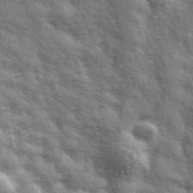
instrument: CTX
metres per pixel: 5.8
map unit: Hve
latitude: 32.5924
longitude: 150.1417
